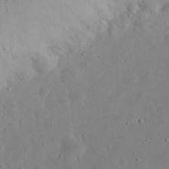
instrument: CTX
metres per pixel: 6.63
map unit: eHh
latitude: 23.6883
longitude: -68.0255
